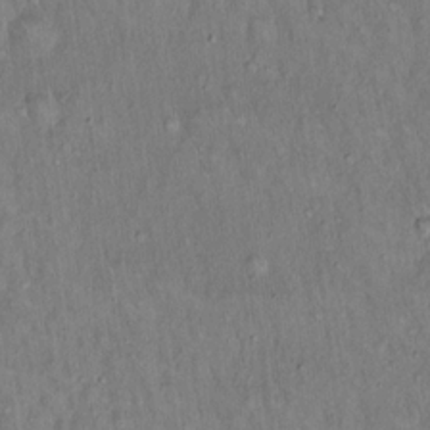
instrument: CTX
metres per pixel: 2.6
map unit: Hto
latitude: 15.0459
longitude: -59.2348
